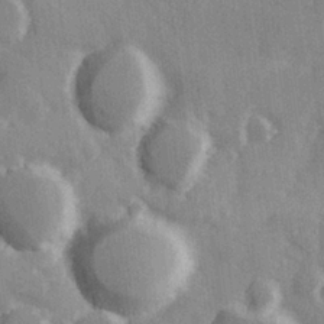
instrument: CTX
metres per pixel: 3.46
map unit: Hve
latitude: 26.3656
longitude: 147.8044
